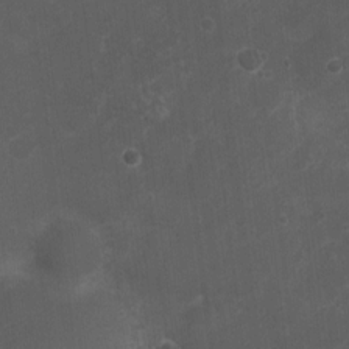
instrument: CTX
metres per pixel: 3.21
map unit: Nhu
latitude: 3.1781
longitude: -16.8569
